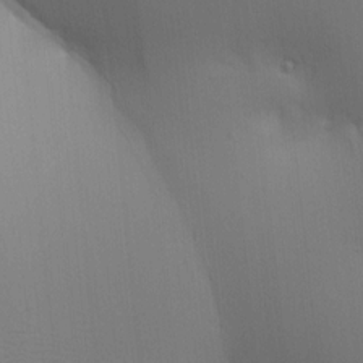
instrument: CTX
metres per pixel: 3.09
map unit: lAa
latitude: 5.4804
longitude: -113.0458
